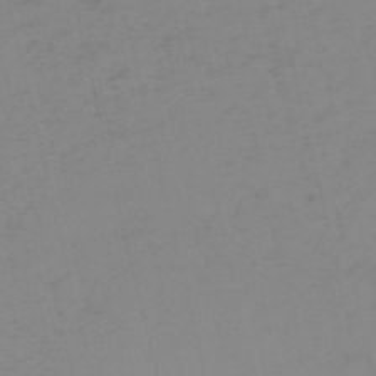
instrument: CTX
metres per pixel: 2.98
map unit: HNb
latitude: -56.3684
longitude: -43.8206
